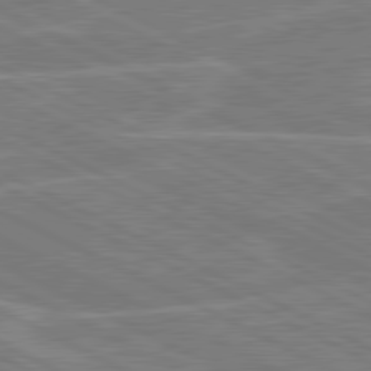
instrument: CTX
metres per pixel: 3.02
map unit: lApd
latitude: 80.8002
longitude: 120.5196
